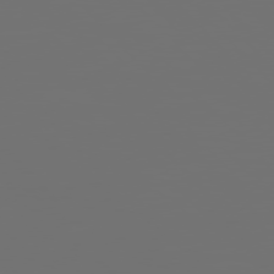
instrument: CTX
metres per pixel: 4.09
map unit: Hpe
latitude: 77.0080
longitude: -163.7639
